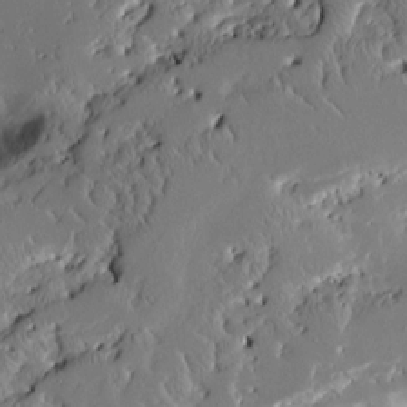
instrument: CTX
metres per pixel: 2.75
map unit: Aa
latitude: 12.3467
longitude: -126.6869
